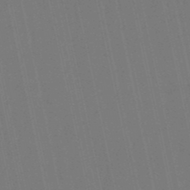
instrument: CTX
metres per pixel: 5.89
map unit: eHb
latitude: -50.8408
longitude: 77.0109
